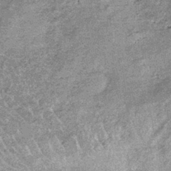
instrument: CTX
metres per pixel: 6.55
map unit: lHb
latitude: -36.9352
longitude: 66.3496
